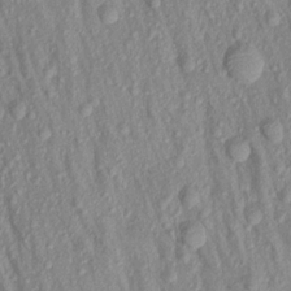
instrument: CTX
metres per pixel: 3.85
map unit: Aa
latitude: 17.0647
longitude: -146.7625
